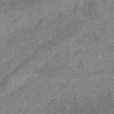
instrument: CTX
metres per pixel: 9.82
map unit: eHb
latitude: -31.5966
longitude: 67.6722
